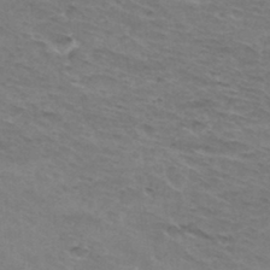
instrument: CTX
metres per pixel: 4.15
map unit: Hto
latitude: 32.8191
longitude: -46.4223
